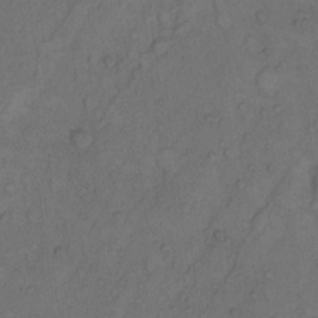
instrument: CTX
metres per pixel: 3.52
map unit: Hto
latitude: 8.9892
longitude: -58.9325
